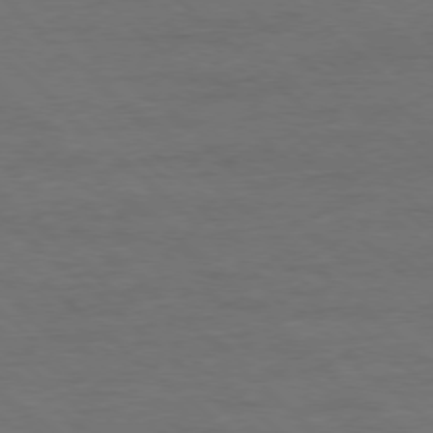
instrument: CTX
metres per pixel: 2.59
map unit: Ap
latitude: -78.2172
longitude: -86.4601
